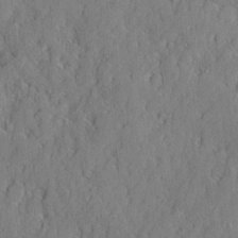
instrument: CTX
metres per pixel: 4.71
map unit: eHh
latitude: 3.9717
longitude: -77.4426
